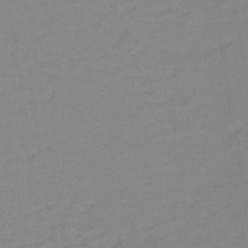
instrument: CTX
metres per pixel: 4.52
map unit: lHb
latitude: -33.1620
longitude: 67.1242
